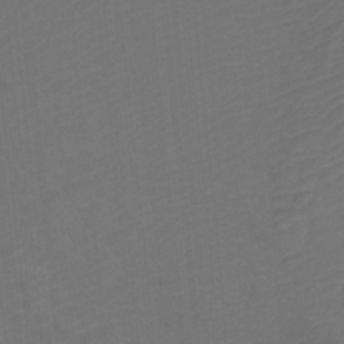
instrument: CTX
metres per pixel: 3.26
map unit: Htu
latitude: -11.6344
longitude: -71.6316
